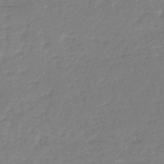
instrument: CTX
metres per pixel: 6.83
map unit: eHh
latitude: -45.5399
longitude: -29.4048
